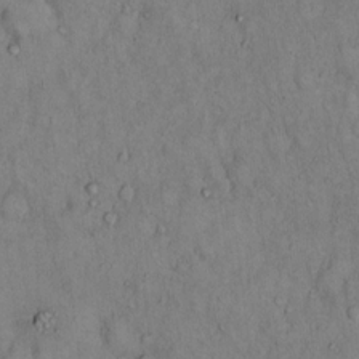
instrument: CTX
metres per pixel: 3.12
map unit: Hto
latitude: 11.5560
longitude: -60.1011
